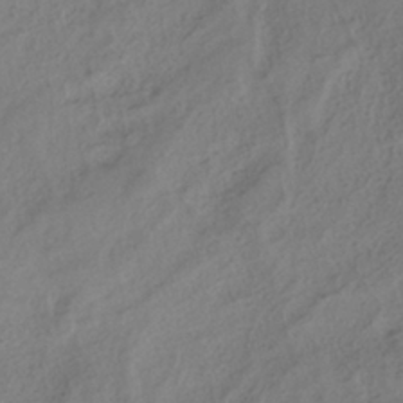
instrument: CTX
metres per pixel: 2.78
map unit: ANa
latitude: -38.7652
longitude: 96.9164
